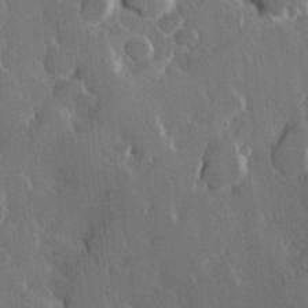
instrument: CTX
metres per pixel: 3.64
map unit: Hve
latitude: 23.0458
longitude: 147.3698
